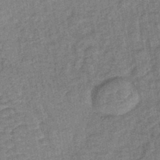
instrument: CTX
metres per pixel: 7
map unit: lHb
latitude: -43.5777
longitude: 80.1417
